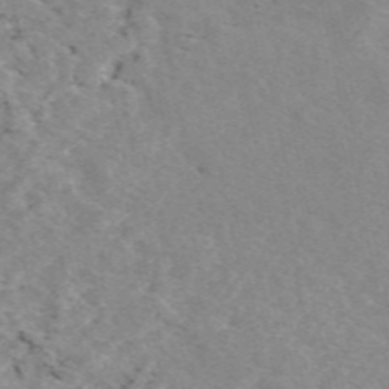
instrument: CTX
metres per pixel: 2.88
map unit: eAb
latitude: 49.7450
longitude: 107.2376
